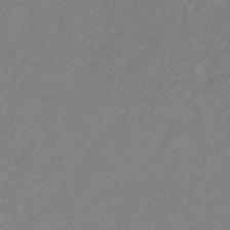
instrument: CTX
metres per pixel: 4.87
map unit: eHb
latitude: -31.5588
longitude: 68.0472
